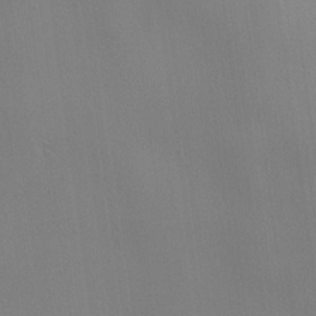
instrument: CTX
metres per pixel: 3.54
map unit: lHvf
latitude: 22.7246
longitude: 141.0486
